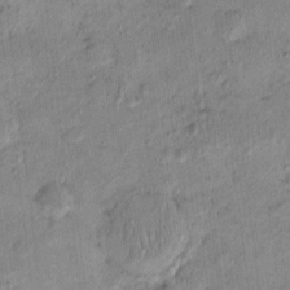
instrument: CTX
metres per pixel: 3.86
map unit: eHh
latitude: -0.0661
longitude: 16.2740
